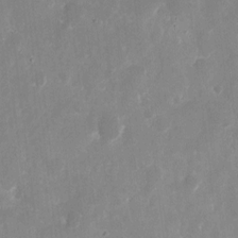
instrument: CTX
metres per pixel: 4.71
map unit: eHh
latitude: 10.1767
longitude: -71.5938
